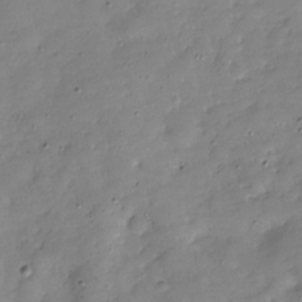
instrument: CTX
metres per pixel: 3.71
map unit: Hve
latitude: -29.8045
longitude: 94.5384
